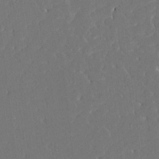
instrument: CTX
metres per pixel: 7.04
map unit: HNhu
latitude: 7.1214
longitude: -5.0458
